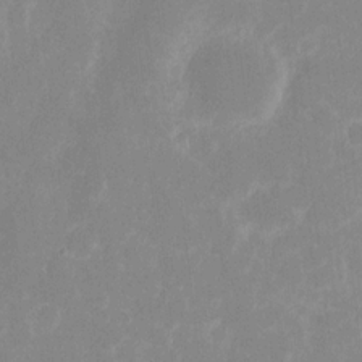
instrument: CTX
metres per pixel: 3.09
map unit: eHh
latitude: 6.8569
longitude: -69.5938
